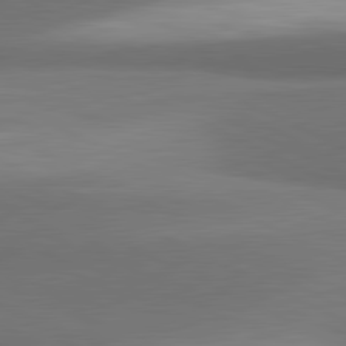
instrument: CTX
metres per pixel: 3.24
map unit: lApd
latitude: 81.4993
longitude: 154.6708
